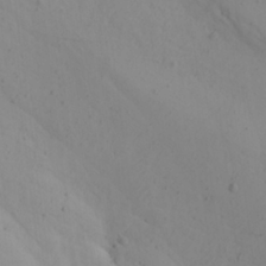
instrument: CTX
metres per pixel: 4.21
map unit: Ave
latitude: 22.7624
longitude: -137.0459
